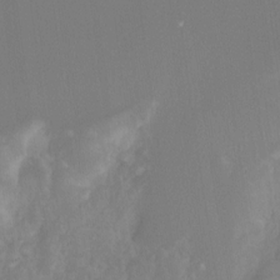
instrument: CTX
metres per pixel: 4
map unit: Hto
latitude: -8.6140
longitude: -46.6113
